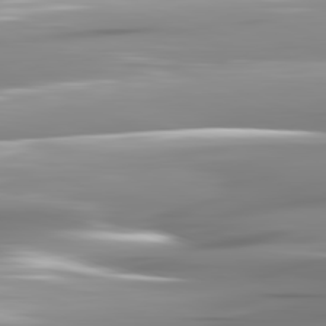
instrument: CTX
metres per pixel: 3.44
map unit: lApd
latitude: 82.1011
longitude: -143.5749
